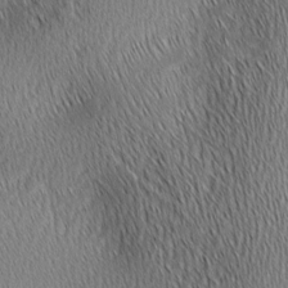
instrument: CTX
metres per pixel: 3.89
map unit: lAa
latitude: 1.0080
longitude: -116.2712
